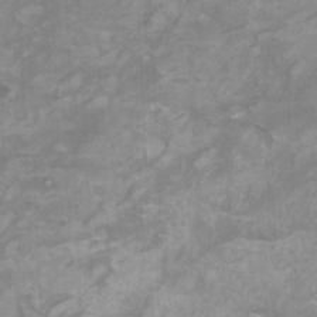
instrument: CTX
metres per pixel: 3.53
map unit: HNhu
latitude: 2.4412
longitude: -2.3845
